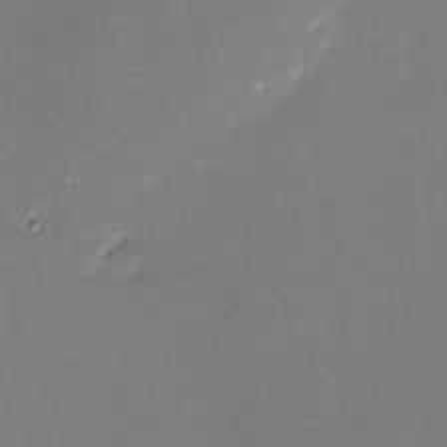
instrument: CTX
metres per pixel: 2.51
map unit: eHh
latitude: -3.1809
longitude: -85.9717
